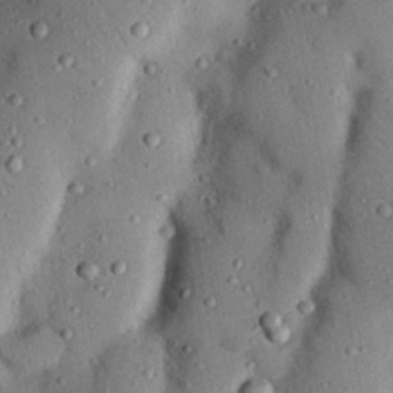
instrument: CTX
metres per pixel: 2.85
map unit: Nhu
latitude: 24.4978
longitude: -73.1970
